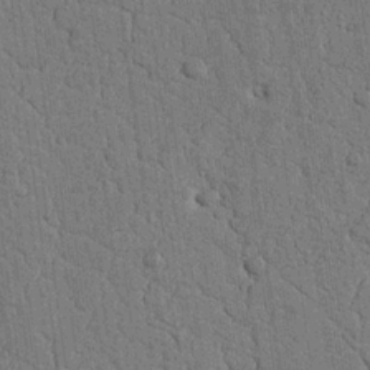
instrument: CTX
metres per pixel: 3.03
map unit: Nhu
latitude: 20.0444
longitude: -75.9906
